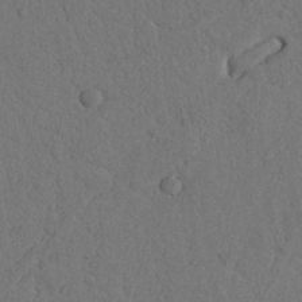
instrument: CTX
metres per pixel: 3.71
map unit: Nhu
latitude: 21.4238
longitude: -74.8191
